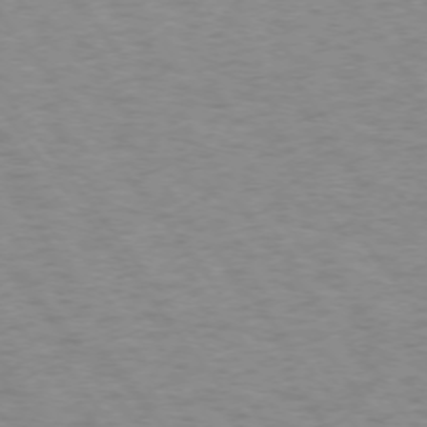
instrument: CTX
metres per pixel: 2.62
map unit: Ap
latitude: -74.7841
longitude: -79.0837
